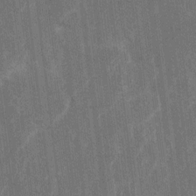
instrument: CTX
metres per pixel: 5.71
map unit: Htu
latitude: 0.8380
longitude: 147.1998
